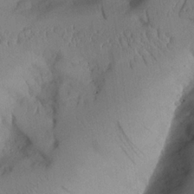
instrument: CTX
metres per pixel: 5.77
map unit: Aa
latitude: 24.8757
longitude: -132.6113
